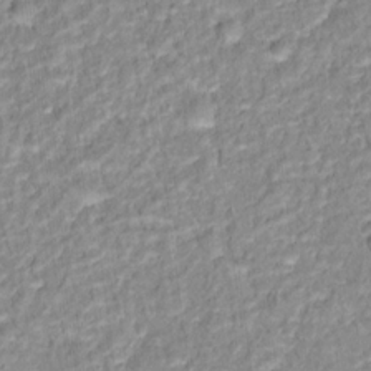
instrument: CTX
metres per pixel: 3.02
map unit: Hto
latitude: 16.3845
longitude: -37.0837
